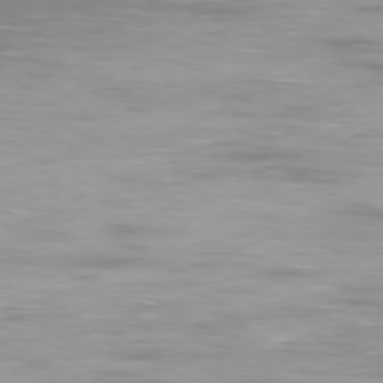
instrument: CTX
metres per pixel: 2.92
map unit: Ap
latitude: -78.6140
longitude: -94.1200
